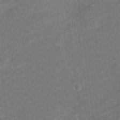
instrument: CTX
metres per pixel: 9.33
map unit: Nve
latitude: -21.2942
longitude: 103.7667
